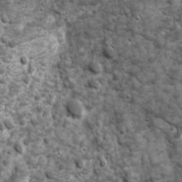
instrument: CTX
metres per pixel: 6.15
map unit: Ave
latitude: 16.5924
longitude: -132.7813
